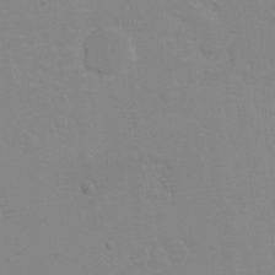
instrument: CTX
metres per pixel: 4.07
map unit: Hto
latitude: 7.4048
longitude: -34.8380
